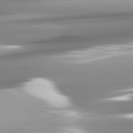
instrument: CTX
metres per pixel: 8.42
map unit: lApd
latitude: 81.9717
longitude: -142.0822
